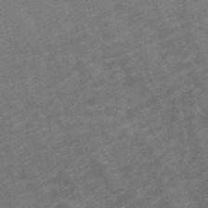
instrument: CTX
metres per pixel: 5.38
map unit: ANa
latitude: 43.2726
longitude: 27.0297
